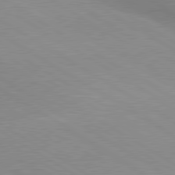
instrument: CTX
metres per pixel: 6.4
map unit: lApd
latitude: 80.1956
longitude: 166.9542
